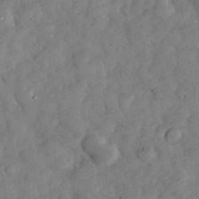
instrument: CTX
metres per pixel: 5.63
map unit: eHh
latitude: 34.6868
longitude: -69.5749
